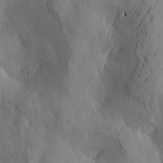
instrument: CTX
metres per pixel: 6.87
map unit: Htu
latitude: -3.1053
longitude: -176.8569
